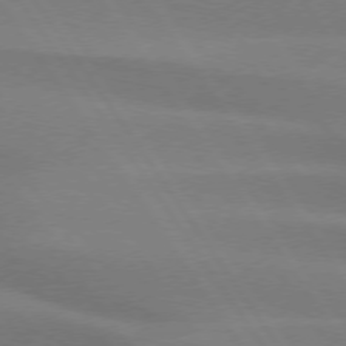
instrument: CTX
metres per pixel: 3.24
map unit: lApd
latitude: 74.2334
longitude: -63.1781
